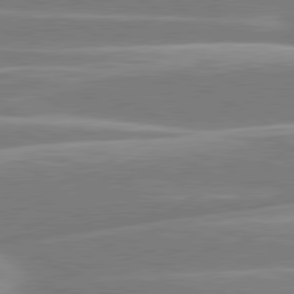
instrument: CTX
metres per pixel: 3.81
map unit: lApd
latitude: 80.8380
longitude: -128.6301
